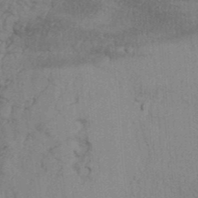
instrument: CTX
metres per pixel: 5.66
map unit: Aa
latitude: 32.4790
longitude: -135.2726
